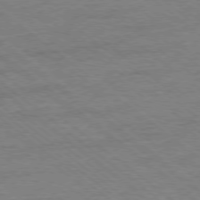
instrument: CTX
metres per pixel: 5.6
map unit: Ap
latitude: -78.2550
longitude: -83.1214
